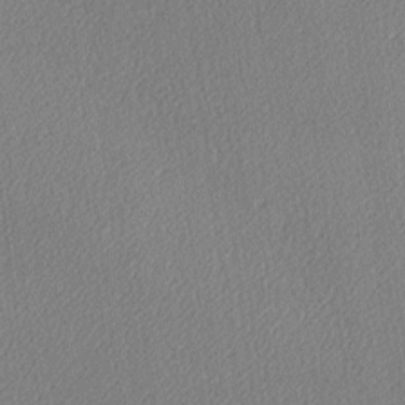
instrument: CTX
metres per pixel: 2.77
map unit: lAa
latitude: -10.3684
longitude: -127.2915
